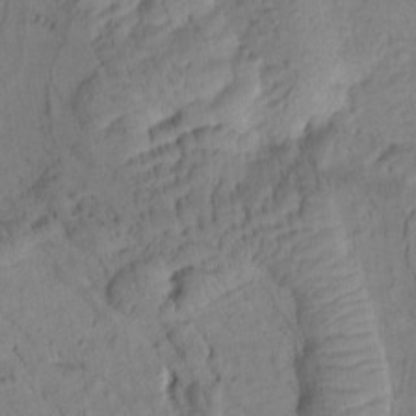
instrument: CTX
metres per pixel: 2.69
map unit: Htu
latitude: 0.8758
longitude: 175.6343
